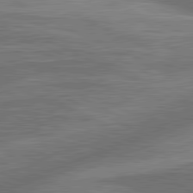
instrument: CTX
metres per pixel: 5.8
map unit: lApd
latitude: 81.1592
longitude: -167.6127
